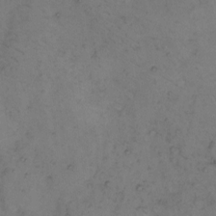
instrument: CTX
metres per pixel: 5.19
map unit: eHh
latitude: 9.5560
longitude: -62.5924
